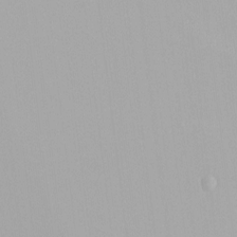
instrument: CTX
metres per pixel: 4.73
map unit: HNhu
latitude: -0.0472
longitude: -5.0836
